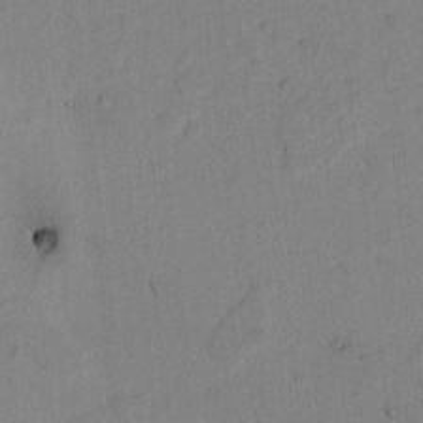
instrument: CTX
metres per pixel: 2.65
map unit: Htu
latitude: -0.5385
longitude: 170.6141
